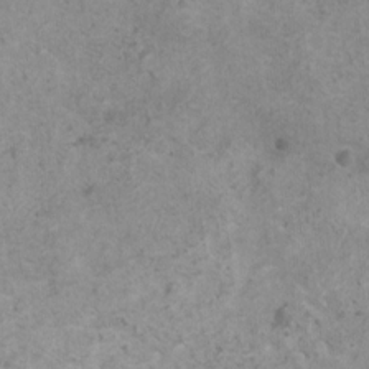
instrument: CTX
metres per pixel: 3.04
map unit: HNhu
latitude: 0.8569
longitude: 3.4454
